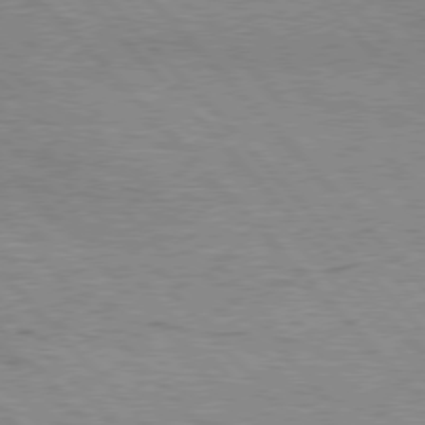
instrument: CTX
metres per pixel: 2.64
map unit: Hpe
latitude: 76.6679
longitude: -164.7246
